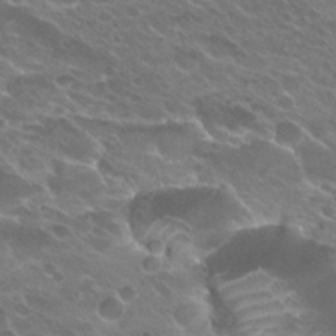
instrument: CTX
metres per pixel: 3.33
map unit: Hto
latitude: 25.1214
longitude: -37.3104
